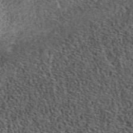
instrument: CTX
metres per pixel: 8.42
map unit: eAb
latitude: 39.8772
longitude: 109.7100
